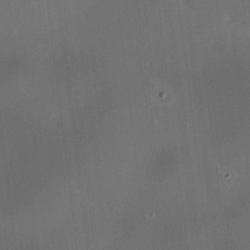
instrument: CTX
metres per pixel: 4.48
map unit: HNhu
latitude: 9.9150
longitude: 9.6722
